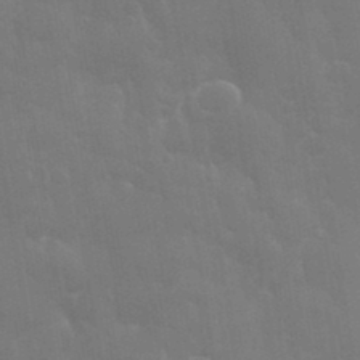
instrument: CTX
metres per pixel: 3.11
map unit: eHh
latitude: 35.6316
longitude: -58.8947
